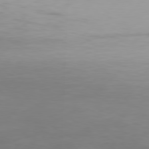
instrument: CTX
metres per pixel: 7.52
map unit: Hpe
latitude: 77.1970
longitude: -138.5735
